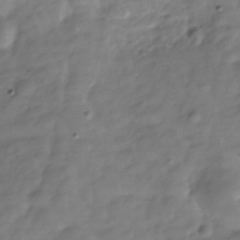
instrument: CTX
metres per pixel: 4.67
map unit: Hve
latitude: -30.7085
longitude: 91.3699
